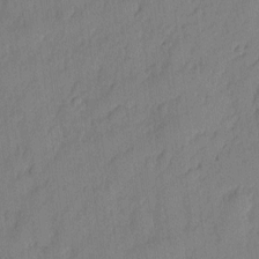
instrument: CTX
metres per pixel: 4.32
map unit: eHh
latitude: 5.6127
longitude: -76.1200
